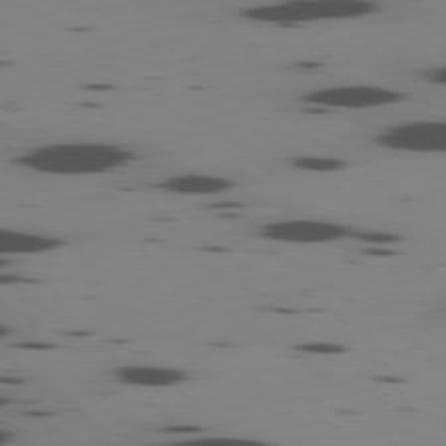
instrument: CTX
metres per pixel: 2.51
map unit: Ap
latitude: -79.1998
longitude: -62.7247
